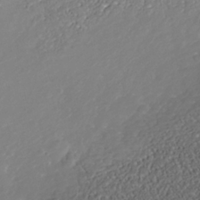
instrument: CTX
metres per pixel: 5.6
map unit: Nhe
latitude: -38.2551
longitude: -88.9325
